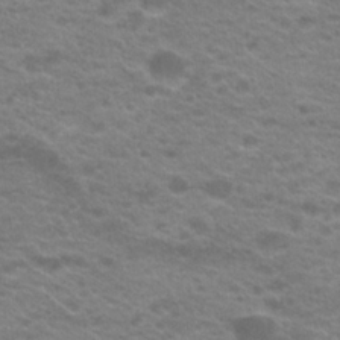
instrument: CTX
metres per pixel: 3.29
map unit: Hto
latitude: 21.5560
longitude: -37.4427
